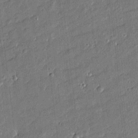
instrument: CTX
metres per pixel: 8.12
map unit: Htu
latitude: -8.1228
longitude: 176.8786
